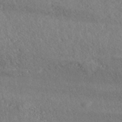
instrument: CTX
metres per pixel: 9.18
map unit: eHh
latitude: 37.0459
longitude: -138.7624
